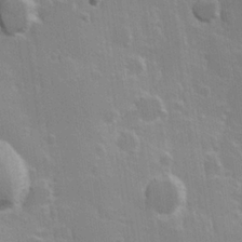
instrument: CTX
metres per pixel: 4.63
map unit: Hve
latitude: 23.4237
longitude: 146.8786
